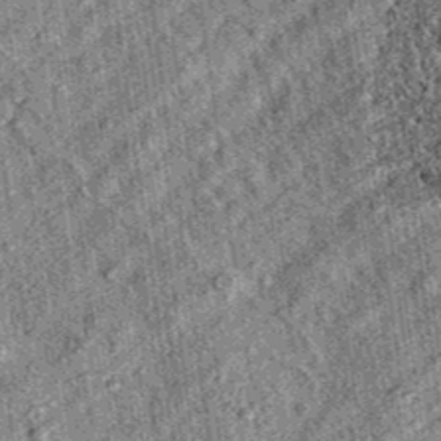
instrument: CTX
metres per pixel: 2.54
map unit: eAb
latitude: 36.1389
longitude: 109.4454
